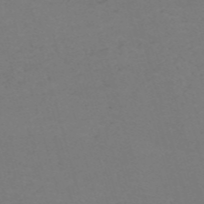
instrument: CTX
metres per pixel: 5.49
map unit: Nve
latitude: -58.9541
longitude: 60.7085
